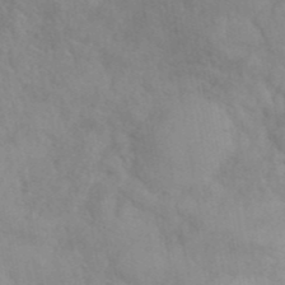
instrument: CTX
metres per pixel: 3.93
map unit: ANa
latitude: 42.6113
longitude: 53.7099
